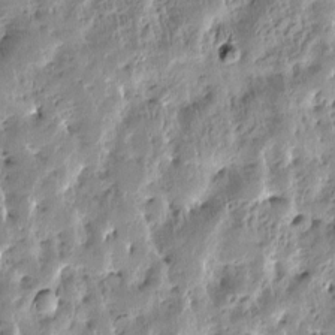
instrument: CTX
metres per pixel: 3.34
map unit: Htu
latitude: -4.9352
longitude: 173.1620
